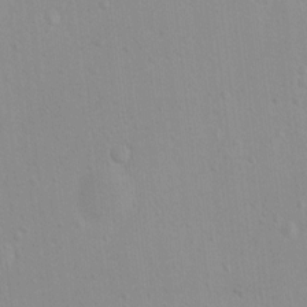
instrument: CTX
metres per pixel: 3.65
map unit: Ht
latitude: 5.5371
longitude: -28.9702
